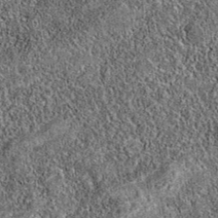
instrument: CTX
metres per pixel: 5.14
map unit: eAb
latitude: 36.3089
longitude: 110.8786
